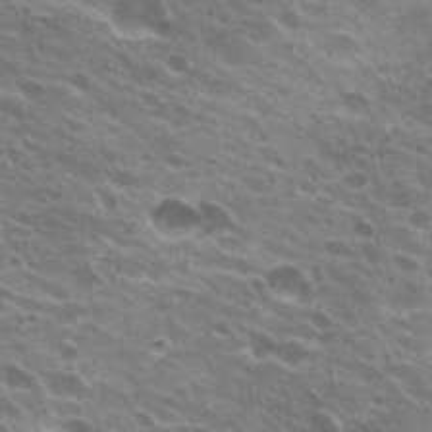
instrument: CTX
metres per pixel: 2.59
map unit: Hto
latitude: 24.4601
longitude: -38.8002
